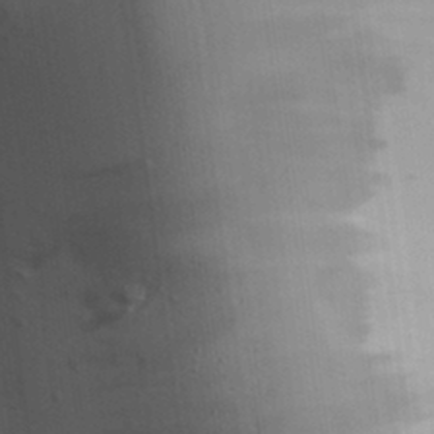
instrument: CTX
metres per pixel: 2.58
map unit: Aa
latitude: 32.2145
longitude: -140.9702
